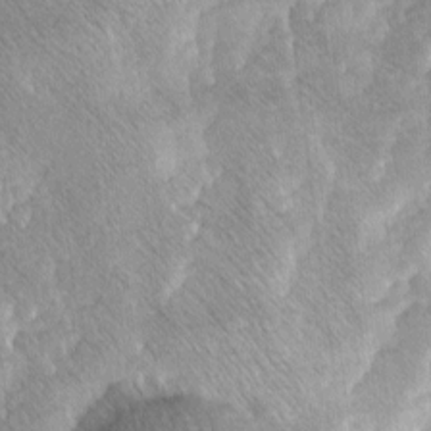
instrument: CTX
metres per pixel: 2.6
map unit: Ave
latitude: 8.4412
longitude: -104.6113
